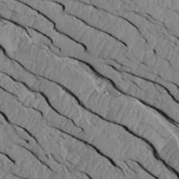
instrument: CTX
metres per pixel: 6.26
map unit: Aa
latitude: 14.8569
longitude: -141.9717
